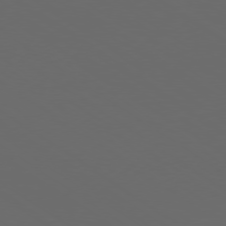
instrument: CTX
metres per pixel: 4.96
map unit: Ap
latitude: -78.8786
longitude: -92.9513
